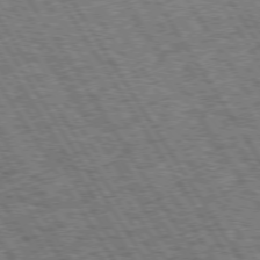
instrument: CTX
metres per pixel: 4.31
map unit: Hpe
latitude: 73.5372
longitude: -126.4790
